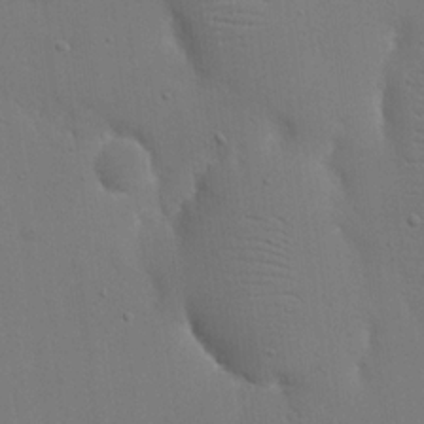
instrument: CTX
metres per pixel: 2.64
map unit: eHh
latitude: 18.8002
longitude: -69.2726
